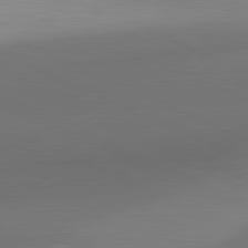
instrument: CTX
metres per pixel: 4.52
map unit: lApd
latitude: 81.6883
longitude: 131.1053
